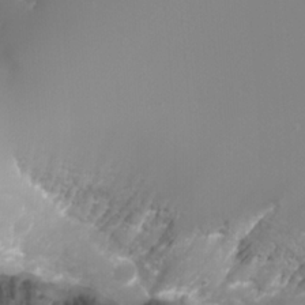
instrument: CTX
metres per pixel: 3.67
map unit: Nhu
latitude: -7.7477
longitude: -77.1970
